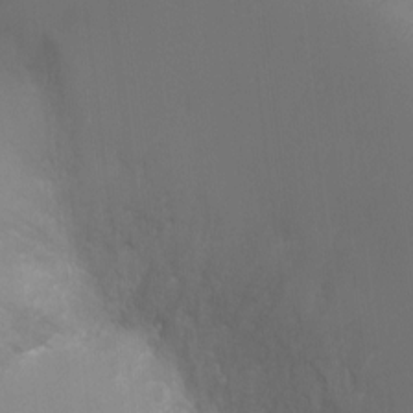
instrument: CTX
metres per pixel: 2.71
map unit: Ht
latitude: -3.3131
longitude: -28.7435
